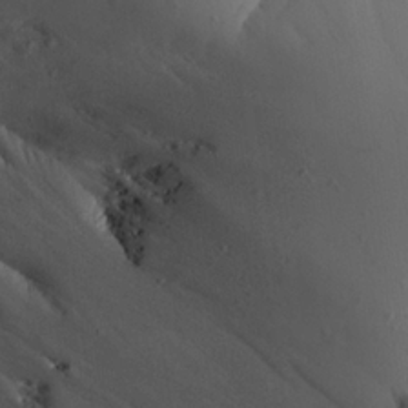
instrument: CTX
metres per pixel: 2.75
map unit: Aa
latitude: 23.8016
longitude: -127.4616
